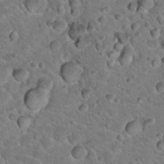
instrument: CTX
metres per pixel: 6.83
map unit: Hto
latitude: 19.3292
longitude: -33.0836
